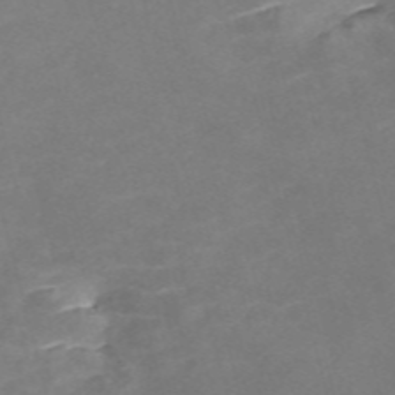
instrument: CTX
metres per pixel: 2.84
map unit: Nve
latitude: -58.0283
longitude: 59.2564
